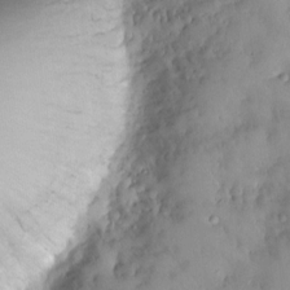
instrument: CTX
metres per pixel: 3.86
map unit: HNhu
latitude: 6.6868
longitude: 1.2376
